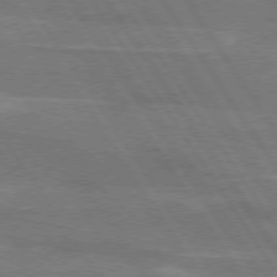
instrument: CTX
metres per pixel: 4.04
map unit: lApd
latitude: 74.4979
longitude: -66.2900
